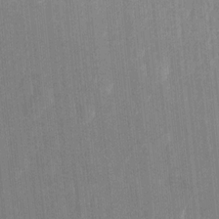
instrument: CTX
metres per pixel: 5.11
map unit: Ht
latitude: -9.8422
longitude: -36.1767
